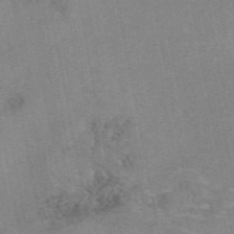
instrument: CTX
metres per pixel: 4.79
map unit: eAb
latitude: 48.6302
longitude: 103.8611
